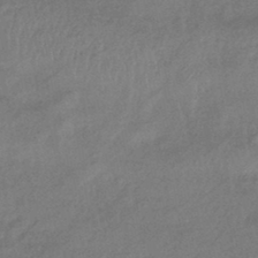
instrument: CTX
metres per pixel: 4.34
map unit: eHb
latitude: -42.4440
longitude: 83.7289
